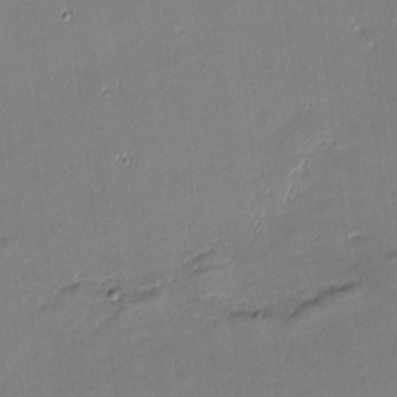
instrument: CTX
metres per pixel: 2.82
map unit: eHh
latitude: -3.1620
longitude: -81.7450
